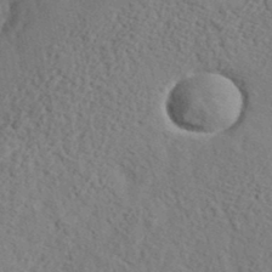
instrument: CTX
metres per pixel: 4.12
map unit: eHh
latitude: 36.4601
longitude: -78.7435
